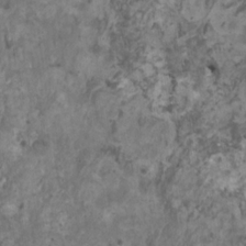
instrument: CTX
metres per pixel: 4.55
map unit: HNhu
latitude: 0.0444
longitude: 4.4440
